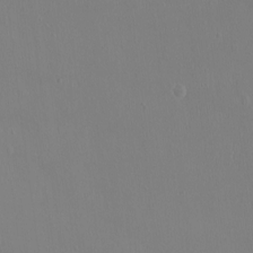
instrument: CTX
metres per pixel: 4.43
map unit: Ht
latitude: -15.4266
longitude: -41.3481
